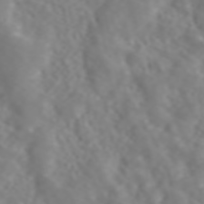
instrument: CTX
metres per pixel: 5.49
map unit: ANa
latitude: 45.0458
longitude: 21.9178
